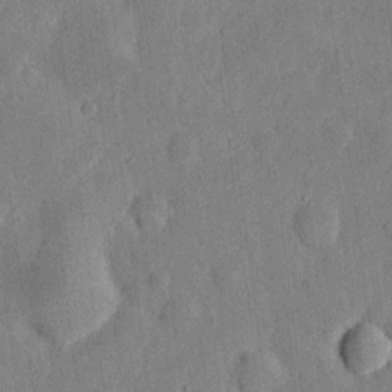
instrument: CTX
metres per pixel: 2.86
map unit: eHh
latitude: 5.4615
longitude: -71.9717
